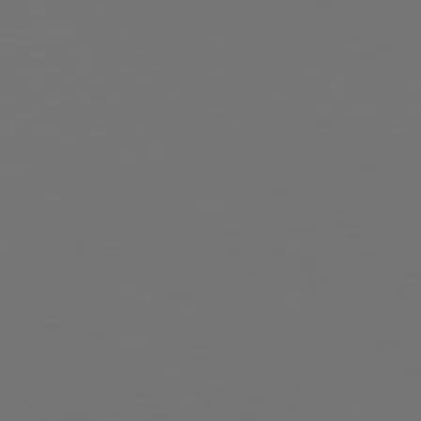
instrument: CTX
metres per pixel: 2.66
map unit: Hpe
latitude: 76.5734
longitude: -166.3656
